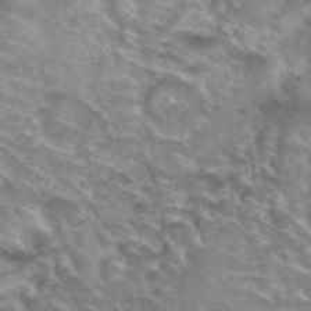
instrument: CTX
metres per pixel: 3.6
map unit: Hto
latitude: 31.9528
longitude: -46.1011
